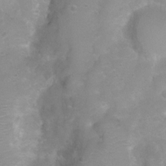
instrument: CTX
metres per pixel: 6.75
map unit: Nhu
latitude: 3.8961
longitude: -25.0080
